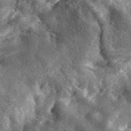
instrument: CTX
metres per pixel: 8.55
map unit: eHh
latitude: 34.0444
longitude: -78.8191
